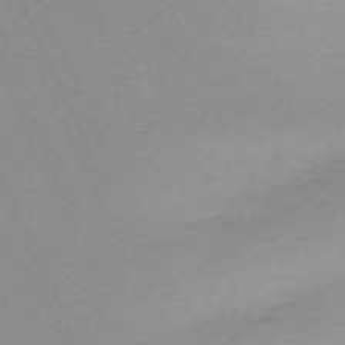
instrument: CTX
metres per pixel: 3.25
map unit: Nhu
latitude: -67.8044
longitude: 39.6533
